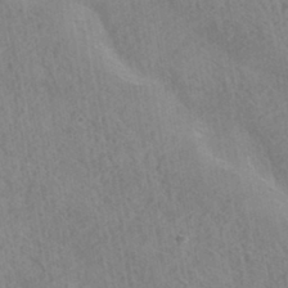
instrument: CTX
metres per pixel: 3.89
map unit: HNhu
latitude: -42.6329
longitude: 98.7274
